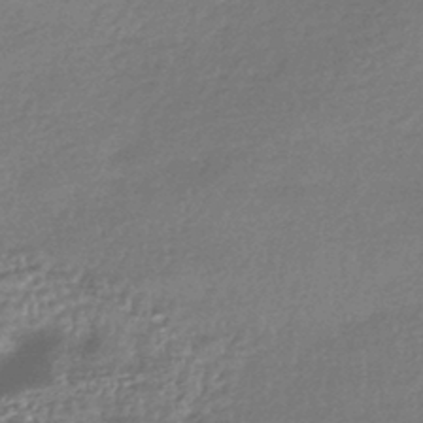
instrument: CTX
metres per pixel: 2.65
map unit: HNhu
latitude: -43.0297
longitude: 93.3132
